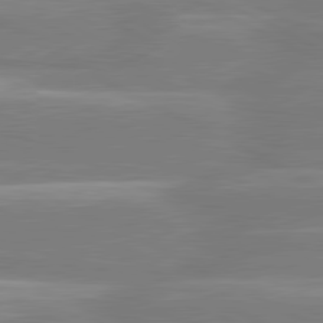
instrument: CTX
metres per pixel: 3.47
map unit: lApd
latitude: 80.9892
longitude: -134.9324
